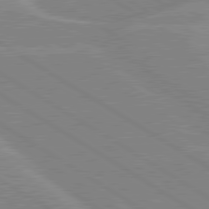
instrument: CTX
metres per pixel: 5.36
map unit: lApd
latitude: 80.0822
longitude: -122.6113
